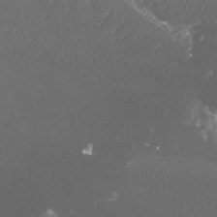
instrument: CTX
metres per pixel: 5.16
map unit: Htu
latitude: 2.8569
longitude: -20.4601
